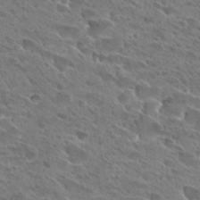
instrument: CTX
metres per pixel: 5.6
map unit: Hto
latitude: 28.7246
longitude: -39.5560
